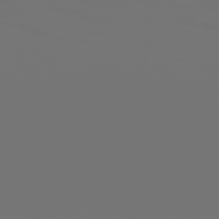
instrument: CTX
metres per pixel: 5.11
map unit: Hpe
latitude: 76.8947
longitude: -135.7827
